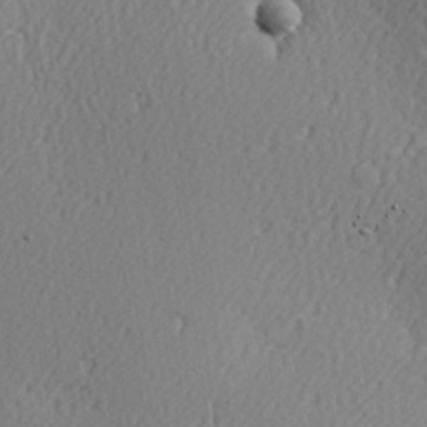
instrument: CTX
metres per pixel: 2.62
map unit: Hve
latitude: 2.7435
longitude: -124.4223
